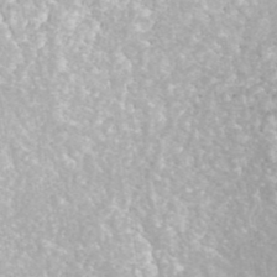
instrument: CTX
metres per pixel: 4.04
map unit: ANa
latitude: 42.6868
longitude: 25.0486
